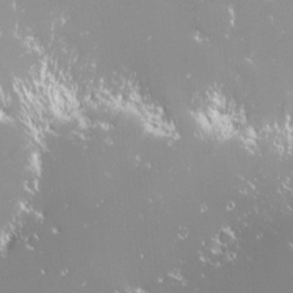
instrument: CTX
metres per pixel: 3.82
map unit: HNhu
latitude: -1.4833
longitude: 11.1431
